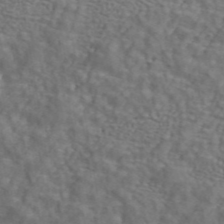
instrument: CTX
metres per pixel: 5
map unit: ANa
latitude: 44.1578
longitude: 25.4832
